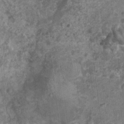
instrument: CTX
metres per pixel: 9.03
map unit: Nhu
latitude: 6.7624
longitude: -20.3656
